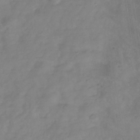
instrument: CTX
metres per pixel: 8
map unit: Hve
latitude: -33.8989
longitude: 91.8234
